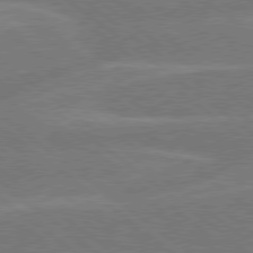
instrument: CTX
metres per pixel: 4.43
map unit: Hpe
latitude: 78.7058
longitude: -153.8584
